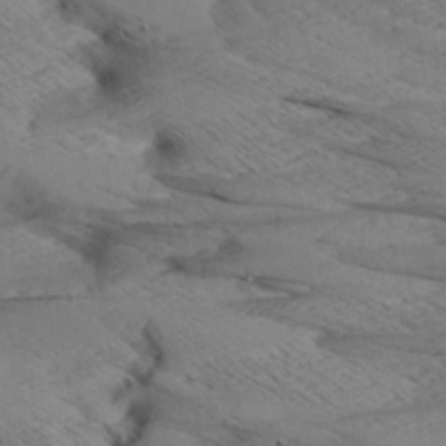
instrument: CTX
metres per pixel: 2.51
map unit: Aa
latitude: 8.6680
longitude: -140.4790
